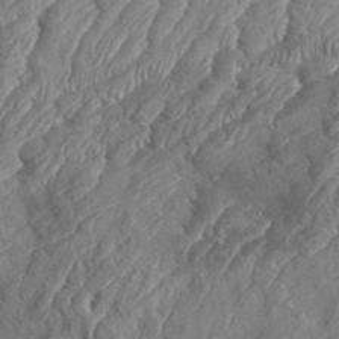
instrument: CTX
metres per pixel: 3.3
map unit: eHh
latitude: 36.8380
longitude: -137.3293
